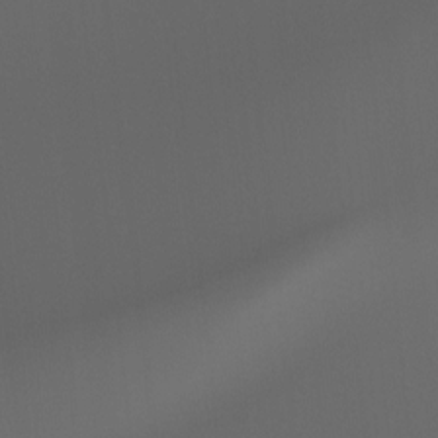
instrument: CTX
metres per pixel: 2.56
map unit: Hto
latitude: -7.8233
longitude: -48.6868
